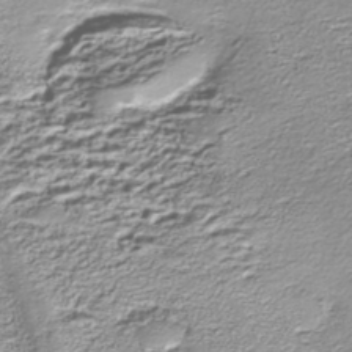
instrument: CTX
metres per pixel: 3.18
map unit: Nhe
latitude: -45.1998
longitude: 152.2361
